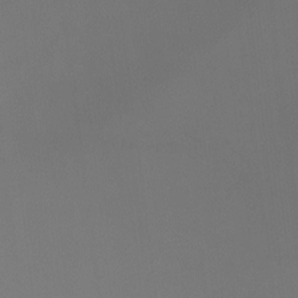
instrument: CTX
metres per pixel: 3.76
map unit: Ht
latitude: -8.4818
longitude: -33.4426
